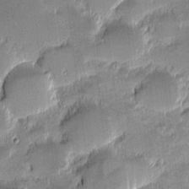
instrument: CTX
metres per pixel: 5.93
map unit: eHh
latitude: -1.9556
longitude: -85.6316
